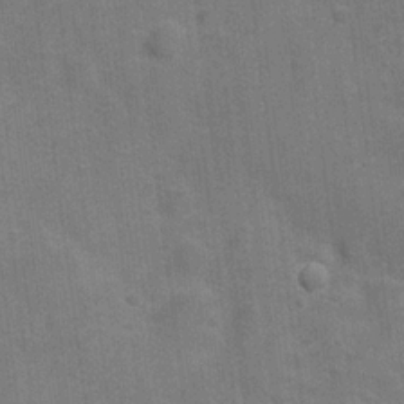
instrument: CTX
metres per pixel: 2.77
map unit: Hve
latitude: 18.9136
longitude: 151.8611
